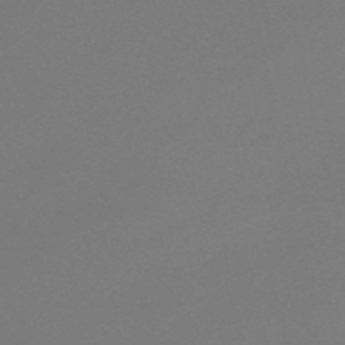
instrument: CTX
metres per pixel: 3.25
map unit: Nve
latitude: -56.8408
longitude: 61.9745
